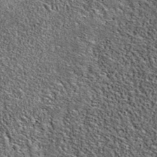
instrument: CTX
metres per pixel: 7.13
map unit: eAb
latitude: 39.1781
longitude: 106.4251
